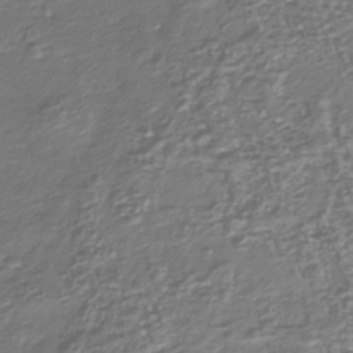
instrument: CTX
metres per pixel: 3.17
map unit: Nhu
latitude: -39.5399
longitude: -81.5371
